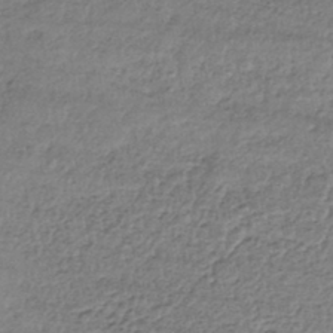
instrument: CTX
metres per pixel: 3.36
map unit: HNhu
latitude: -44.1984
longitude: 105.6344
